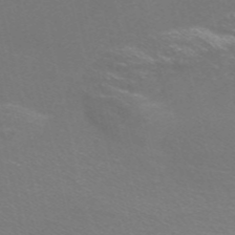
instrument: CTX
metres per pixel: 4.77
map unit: Nve
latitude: -56.8408
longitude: 52.5195
